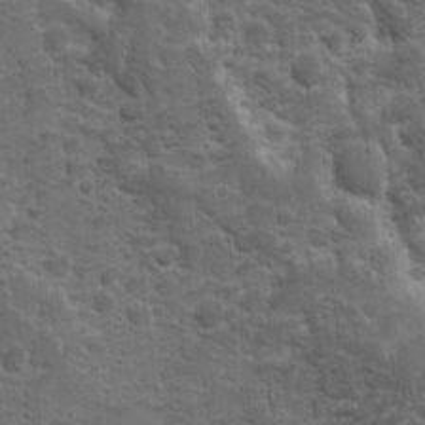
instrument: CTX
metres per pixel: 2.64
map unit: Ave
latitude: 10.5546
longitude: -103.8961
